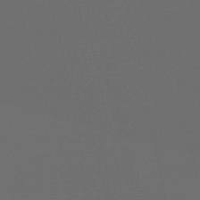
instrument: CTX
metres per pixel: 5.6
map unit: eHb
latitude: -50.8975
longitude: 70.5007
